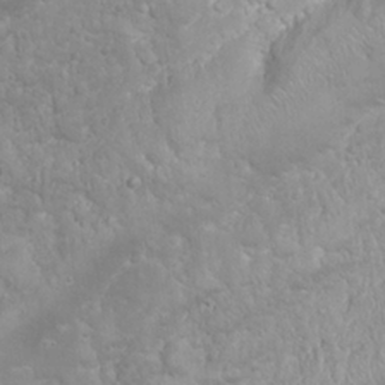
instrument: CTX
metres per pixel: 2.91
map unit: Nhu
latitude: 24.2711
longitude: -59.8017
